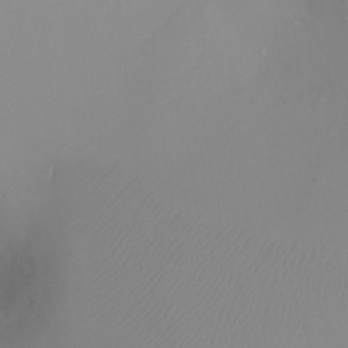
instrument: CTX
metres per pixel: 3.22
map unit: Ht
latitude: -4.3495
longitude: -27.2915
